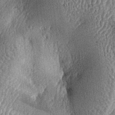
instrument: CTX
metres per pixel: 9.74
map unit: lAa
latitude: -6.2550
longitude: -127.7639
